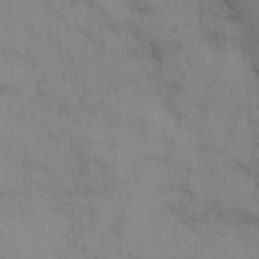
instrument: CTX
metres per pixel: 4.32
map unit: Nhe
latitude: -1.1998
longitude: -59.1214
